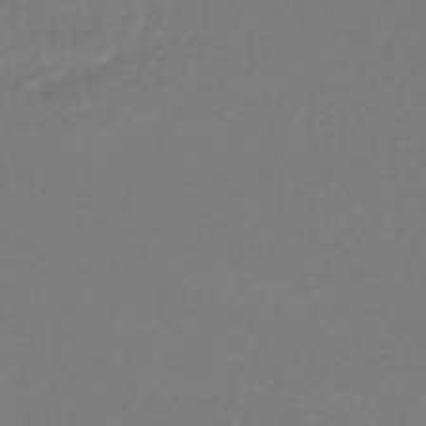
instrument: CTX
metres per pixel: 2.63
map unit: HNhu
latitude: -48.1795
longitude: 103.5399
